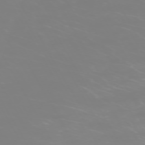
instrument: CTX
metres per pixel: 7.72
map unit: Hpe
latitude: -73.4454
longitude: 3.7288
